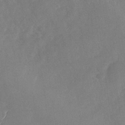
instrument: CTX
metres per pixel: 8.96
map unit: Nhu
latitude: -29.6155
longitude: -60.3845
